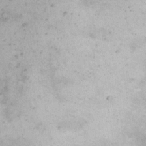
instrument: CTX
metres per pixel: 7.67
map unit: Hto
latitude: 10.8380
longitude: -60.6112
